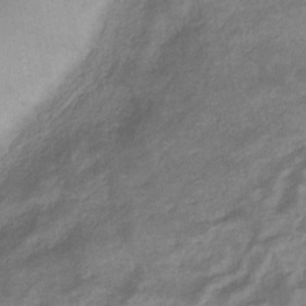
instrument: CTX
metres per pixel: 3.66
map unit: eHb
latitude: -35.4454
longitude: 77.5021
